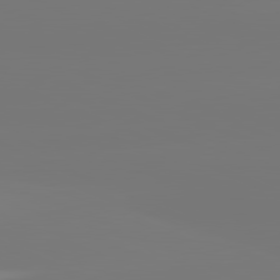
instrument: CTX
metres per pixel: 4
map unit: lApd
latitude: 81.4237
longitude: -150.3656
